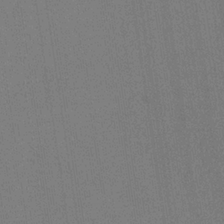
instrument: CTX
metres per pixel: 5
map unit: HNb
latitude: -32.2173
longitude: 57.7477
